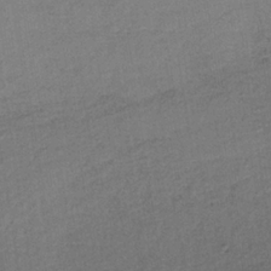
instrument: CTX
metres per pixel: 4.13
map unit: lHb
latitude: -34.7463
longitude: 63.4265
